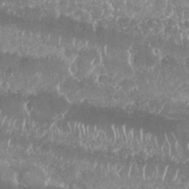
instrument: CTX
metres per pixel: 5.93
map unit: Nhu
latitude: 25.9906
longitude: -61.2537
